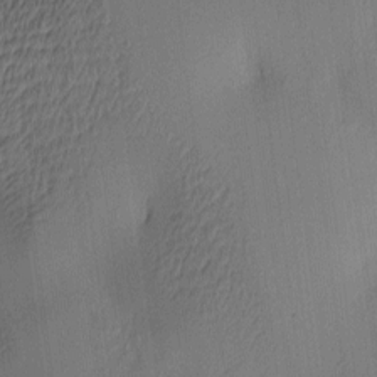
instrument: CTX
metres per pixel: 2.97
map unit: lAa
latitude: 5.3293
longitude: -112.7435
